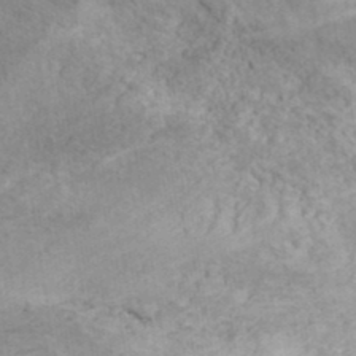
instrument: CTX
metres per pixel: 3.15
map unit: ANa
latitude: 37.3671
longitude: 19.8044
